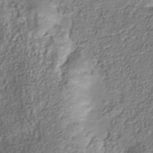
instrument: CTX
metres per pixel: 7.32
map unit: Nhu
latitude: -41.2565
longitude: -85.6883
